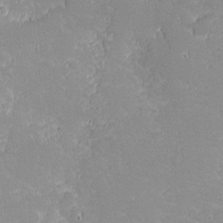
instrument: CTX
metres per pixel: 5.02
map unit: eHh
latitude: -0.6330
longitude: -85.8583
